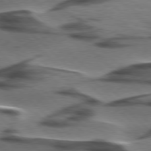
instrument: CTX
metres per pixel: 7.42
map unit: lApd
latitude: 77.5371
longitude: -49.4048
